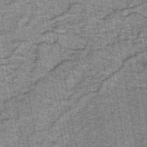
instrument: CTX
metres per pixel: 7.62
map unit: lHb
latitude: -43.4265
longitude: 54.5385
